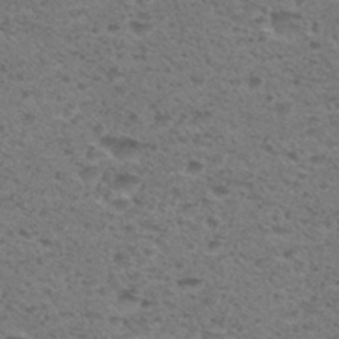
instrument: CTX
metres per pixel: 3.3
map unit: Hto
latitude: 30.4790
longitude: -48.3089
